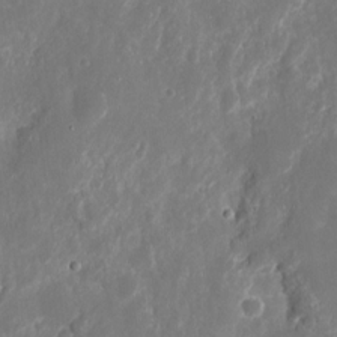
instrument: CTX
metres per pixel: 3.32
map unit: eHh
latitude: 10.3467
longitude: -71.9717
